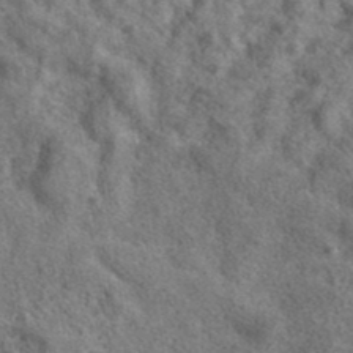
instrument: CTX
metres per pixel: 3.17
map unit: ANa
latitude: 40.2144
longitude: -90.1389
